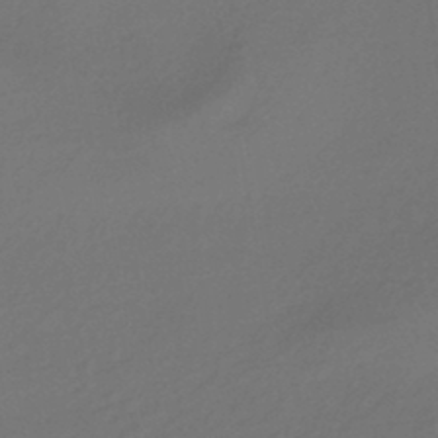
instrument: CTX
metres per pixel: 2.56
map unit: HNhu
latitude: -43.7288
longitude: 89.8611
